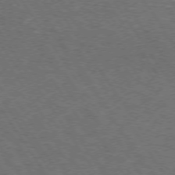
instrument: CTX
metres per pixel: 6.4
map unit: Hpe
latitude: 73.0459
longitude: -125.2725
